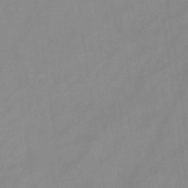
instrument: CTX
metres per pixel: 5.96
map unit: lHb
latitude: -45.1242
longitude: 66.7085
